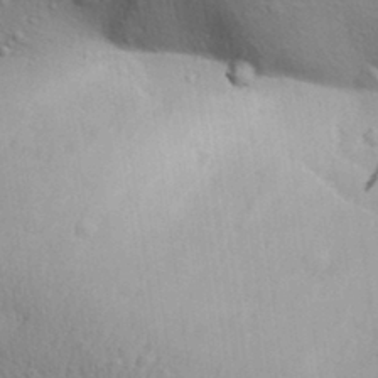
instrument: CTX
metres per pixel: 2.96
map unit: Aa
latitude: 31.4616
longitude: -145.2348
